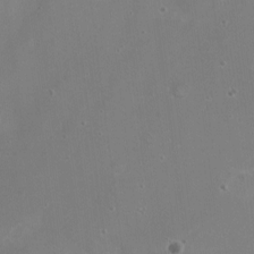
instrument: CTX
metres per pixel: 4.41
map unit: Nhu
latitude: -15.8612
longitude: -57.7638
